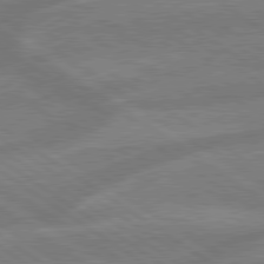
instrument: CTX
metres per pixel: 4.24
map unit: lApd
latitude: 79.3860
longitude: -164.8569
